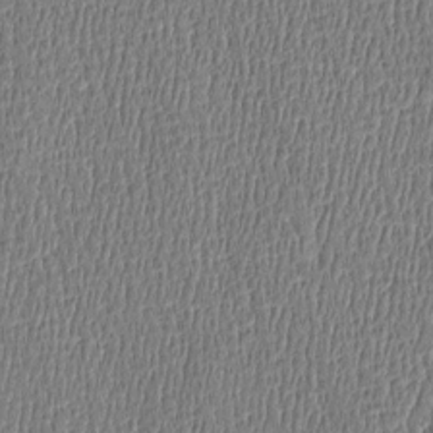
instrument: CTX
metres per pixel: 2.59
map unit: Htu
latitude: -5.0108
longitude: 175.5588
